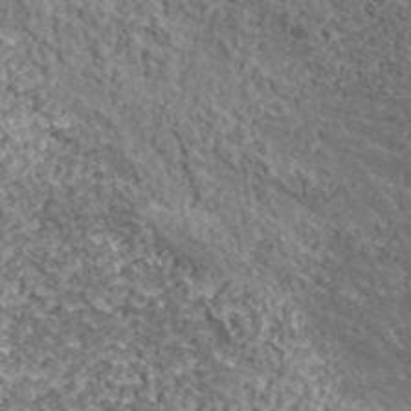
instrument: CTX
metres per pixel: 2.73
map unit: lHvf
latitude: 38.3467
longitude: -87.7638
